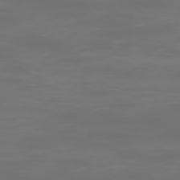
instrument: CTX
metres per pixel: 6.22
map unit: Ap
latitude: -76.5574
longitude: -81.9339
